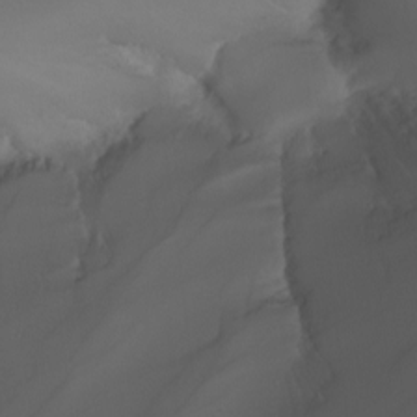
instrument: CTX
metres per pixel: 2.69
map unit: Nhu
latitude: -7.8422
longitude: -81.1214
